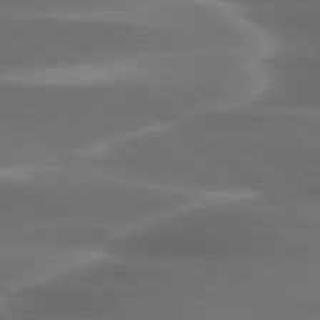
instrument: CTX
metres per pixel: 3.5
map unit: lApd
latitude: 79.9528
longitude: -116.9325
